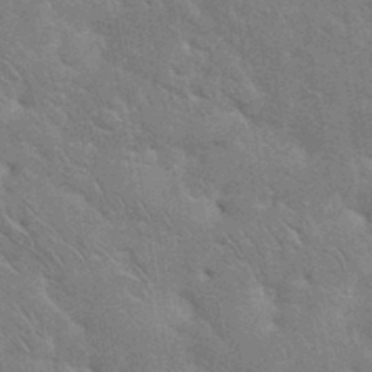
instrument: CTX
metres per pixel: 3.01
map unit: eHh
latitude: 36.2334
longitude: -65.7450
